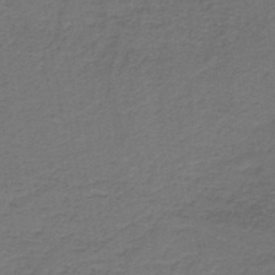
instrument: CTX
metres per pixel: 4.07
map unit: HNb
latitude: -43.7666
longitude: 49.5777
